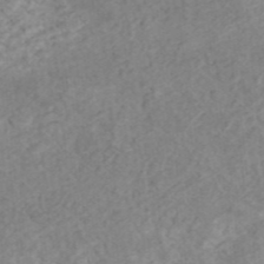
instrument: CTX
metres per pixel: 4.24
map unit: ANa
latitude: 44.7813
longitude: 22.4251
